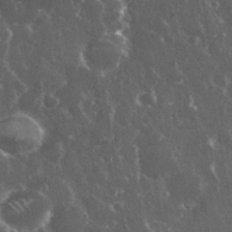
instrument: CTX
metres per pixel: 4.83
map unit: eHh
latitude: 34.1577
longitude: -60.1766
